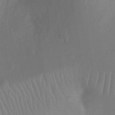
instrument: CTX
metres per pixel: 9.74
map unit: Ht
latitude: -11.0675
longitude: -22.2333
